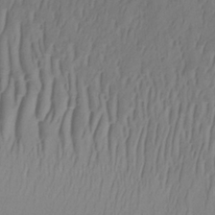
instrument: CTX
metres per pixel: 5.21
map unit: lHb
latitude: -33.5210
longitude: 67.6344
